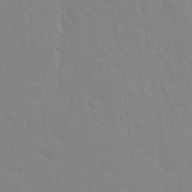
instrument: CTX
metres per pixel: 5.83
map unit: Hto
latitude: 17.4237
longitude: -39.5182
